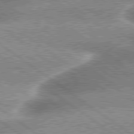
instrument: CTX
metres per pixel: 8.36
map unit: lApd
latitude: 79.4994
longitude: -135.4615
